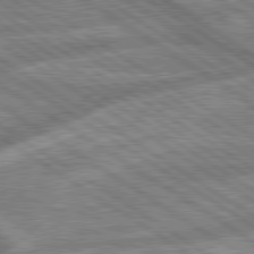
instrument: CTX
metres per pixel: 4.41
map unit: lApd
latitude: 79.6316
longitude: -170.2333
